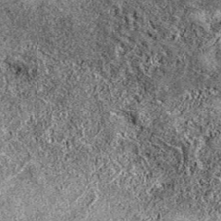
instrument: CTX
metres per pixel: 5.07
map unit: eAb
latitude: 38.4601
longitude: 106.4818
